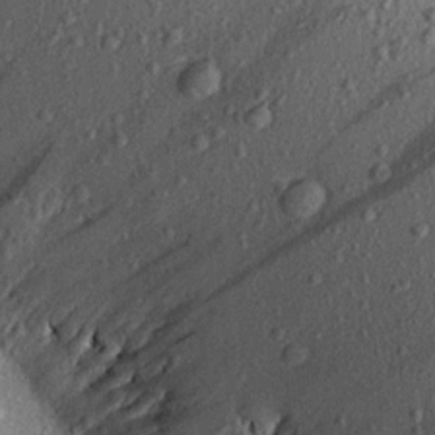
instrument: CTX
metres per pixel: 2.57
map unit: Aa
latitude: 16.8947
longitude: -147.3293
